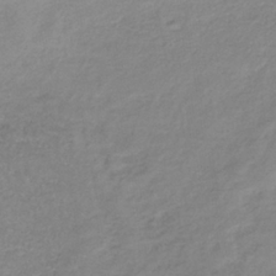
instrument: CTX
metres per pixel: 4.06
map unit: lHb
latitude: -34.9164
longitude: 71.6344
